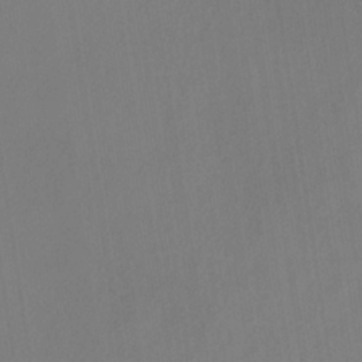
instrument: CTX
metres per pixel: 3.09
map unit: HNb
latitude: -33.1054
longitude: 56.9541
